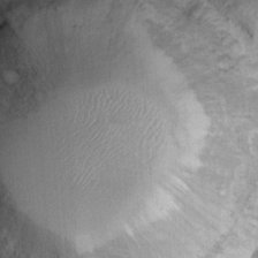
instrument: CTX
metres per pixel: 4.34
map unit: Ht
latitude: 12.1767
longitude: -38.1011
